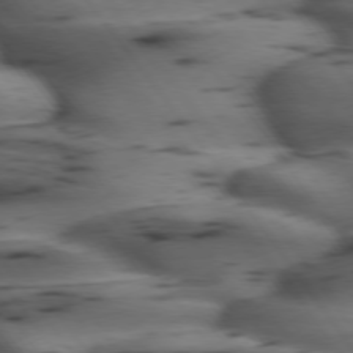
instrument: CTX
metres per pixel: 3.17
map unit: lApd
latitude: 74.9325
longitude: -70.2333
